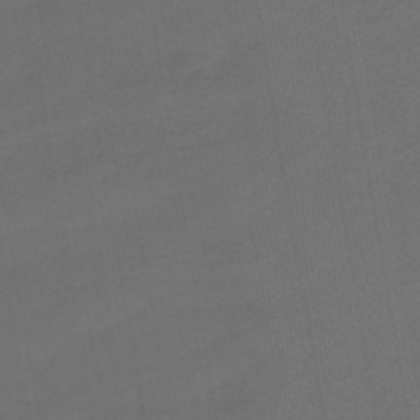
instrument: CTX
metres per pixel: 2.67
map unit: lHb
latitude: -43.4832
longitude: 75.0676
